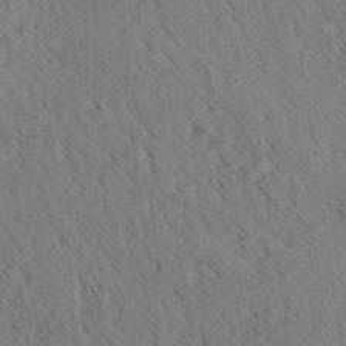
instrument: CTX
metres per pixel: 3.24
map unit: eHh
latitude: 35.2726
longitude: -139.9906
